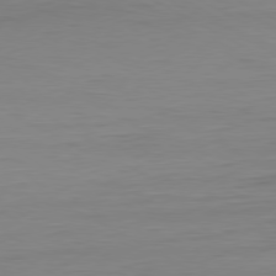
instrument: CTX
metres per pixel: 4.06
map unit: Ap
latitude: -80.4251
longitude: -61.4426
